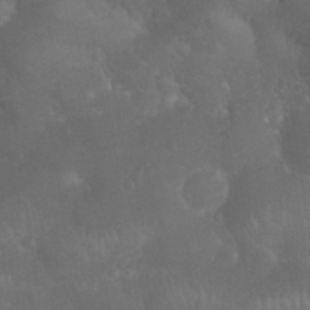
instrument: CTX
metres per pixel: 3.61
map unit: Nhu
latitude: 28.5923
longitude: -66.3089
